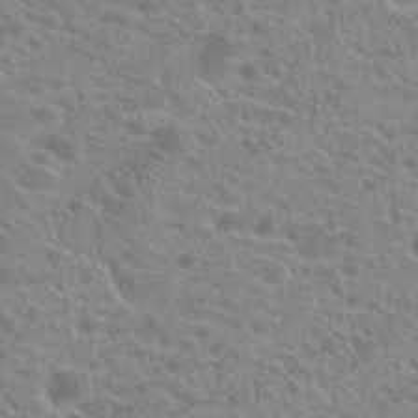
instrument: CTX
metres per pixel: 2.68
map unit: Hto
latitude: 21.6694
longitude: -38.9703
